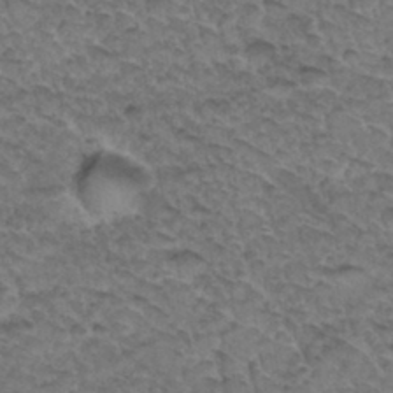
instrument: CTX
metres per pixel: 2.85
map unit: Hto
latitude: 33.6694
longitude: -48.1389
